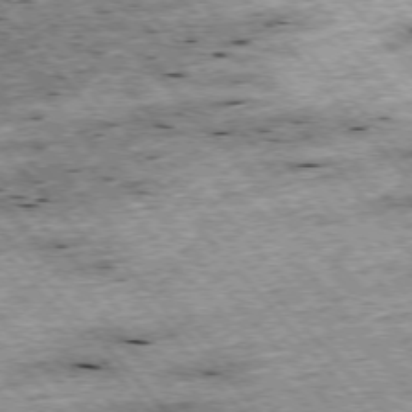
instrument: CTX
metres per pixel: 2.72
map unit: Hpe
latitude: -76.1606
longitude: -20.9892
